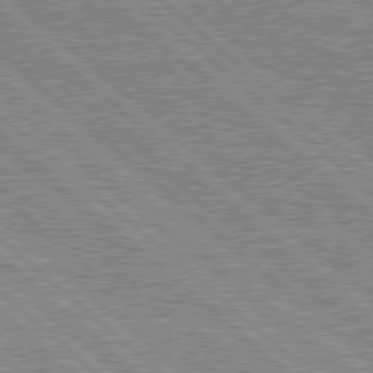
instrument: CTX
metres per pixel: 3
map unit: Hpe
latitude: 78.2145
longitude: -159.4615
